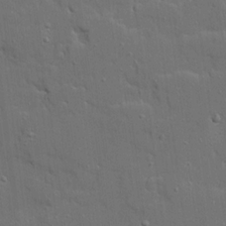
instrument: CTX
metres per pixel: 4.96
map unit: Ave
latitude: 19.1781
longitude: -128.6679
